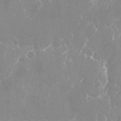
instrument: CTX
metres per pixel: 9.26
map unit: Nhu
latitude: -27.3131
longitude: -61.5749
